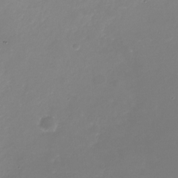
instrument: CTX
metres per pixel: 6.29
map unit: Nhu
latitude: -29.5399
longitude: -77.1214
